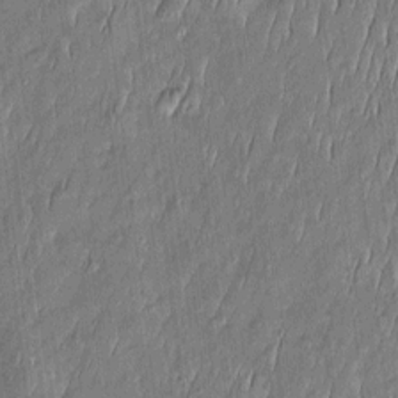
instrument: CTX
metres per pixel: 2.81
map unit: Htu
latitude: -6.1794
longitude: 175.2375
